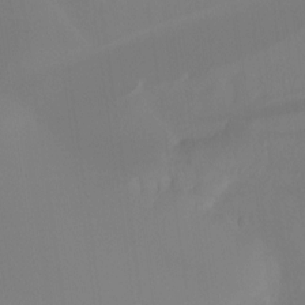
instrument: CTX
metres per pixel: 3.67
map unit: Htu
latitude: -15.0865
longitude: -46.8191
